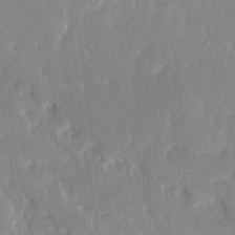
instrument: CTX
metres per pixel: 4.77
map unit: Ave
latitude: 15.9906
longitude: -139.1970
